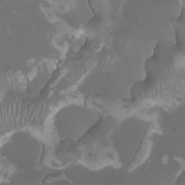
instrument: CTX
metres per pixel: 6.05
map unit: Nhu
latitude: -7.9745
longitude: -77.2915
